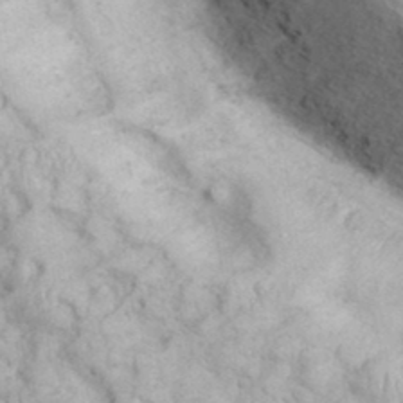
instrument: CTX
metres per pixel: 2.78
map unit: eHh
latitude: 35.8016
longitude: -64.1956
